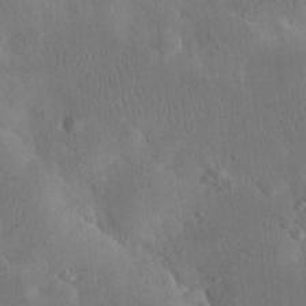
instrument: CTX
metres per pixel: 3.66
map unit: eHh
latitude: 24.1955
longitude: -67.0647
